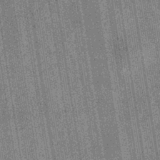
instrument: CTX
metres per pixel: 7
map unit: eHb
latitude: -40.3873
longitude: 82.5007
